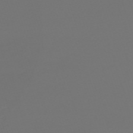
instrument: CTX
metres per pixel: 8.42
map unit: eHh
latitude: -63.1809
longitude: 51.9556
